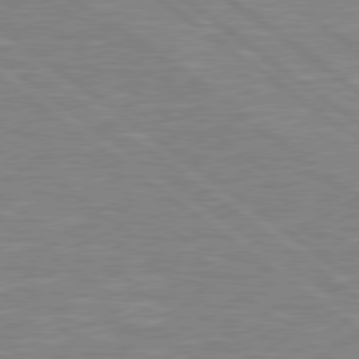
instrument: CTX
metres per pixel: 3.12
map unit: Hpe
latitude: 79.3482
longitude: -121.2159
